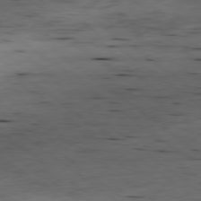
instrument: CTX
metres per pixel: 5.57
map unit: Ap
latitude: -79.0297
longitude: -90.5735
